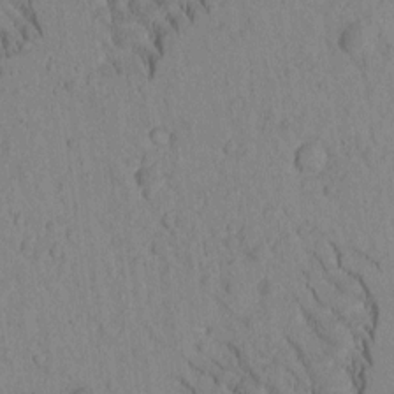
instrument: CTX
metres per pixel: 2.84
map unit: Htu
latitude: -2.2172
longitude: 172.7463
